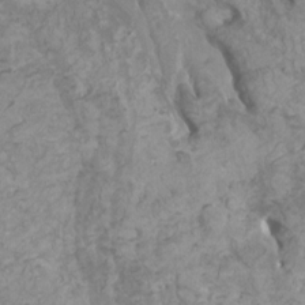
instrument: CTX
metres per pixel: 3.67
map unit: HNhu
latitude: 2.3278
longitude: -2.0633
